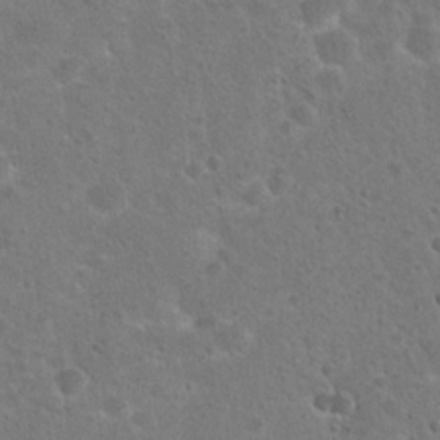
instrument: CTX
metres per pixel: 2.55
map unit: Hto
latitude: 22.1956
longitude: -48.7813
